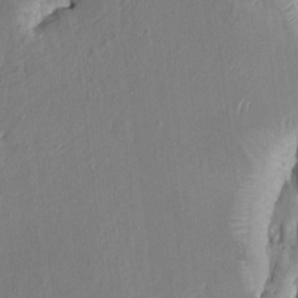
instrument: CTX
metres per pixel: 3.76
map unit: HNhu
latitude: 4.8002
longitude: -4.7246
